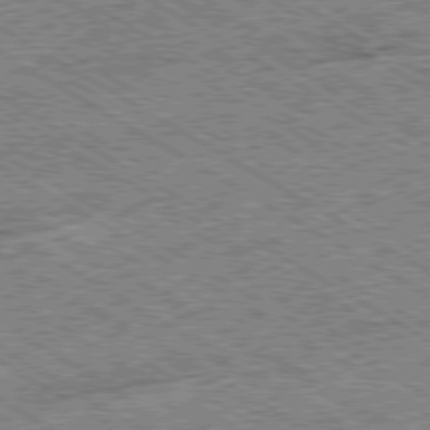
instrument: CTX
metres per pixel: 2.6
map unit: Ap
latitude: -79.8044
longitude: -79.4238
